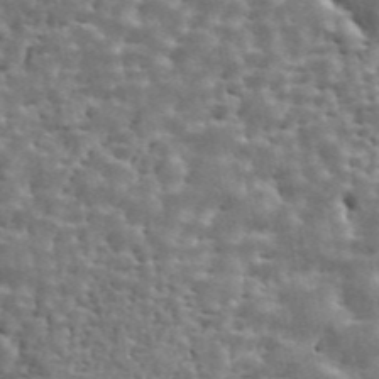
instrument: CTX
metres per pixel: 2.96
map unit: ANa
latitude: 43.3671
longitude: 46.5762
